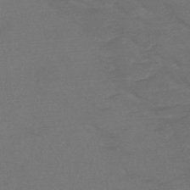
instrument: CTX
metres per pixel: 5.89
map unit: HNb
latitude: -50.3117
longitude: -47.2726
